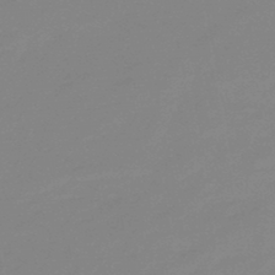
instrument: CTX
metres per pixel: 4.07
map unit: eHb
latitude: -44.7463
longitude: 88.1039
